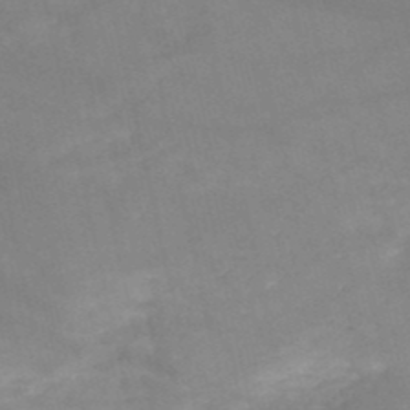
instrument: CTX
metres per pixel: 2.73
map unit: HNb
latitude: -49.9178
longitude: -39.1781
